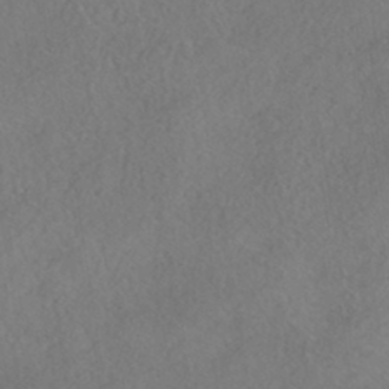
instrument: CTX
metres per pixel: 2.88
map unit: HNhu
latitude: -41.7855
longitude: 102.7274
